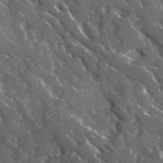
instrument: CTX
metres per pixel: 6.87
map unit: Ave
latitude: 18.1766
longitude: -130.2334
